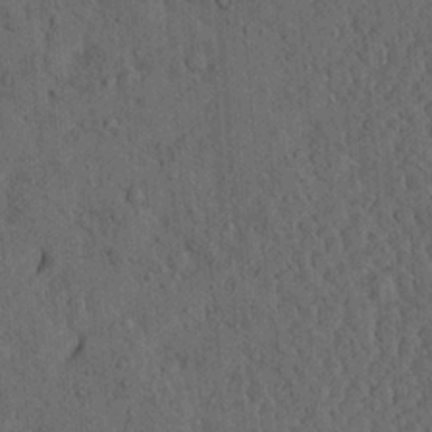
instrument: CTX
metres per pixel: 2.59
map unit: Ave
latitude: 23.9339
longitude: -134.2144
